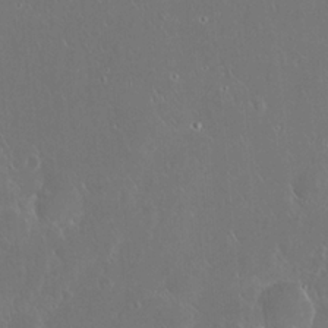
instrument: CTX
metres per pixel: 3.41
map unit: eHh
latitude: 22.2711
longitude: -58.1578
